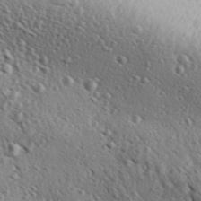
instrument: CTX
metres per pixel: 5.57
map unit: Aa
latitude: 30.2145
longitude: -139.2159
